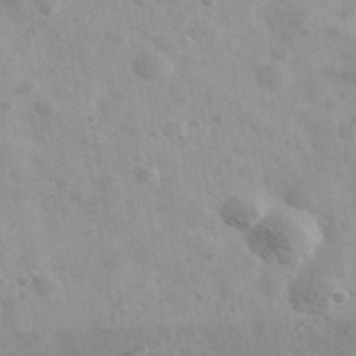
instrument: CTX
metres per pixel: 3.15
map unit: Ave
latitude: 39.3482
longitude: -106.8569
